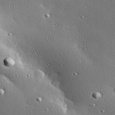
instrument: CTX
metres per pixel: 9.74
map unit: Hve
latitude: 28.0822
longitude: -91.6505
